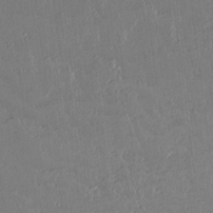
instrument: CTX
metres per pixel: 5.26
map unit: lAvf
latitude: 15.3104
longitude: -127.2159
